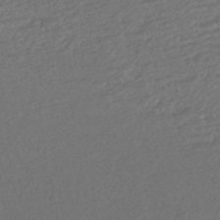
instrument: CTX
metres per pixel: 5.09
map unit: HNhu
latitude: -43.6343
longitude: 98.2550
